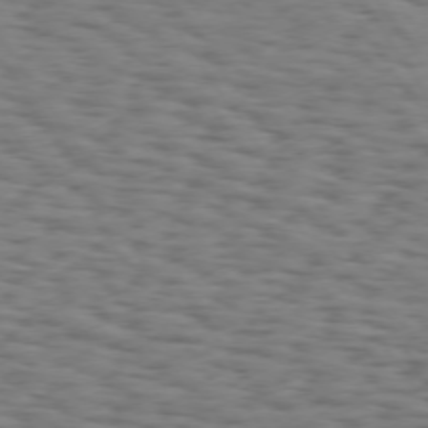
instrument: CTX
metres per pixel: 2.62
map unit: Hpe
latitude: 74.1011
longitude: -132.6679
